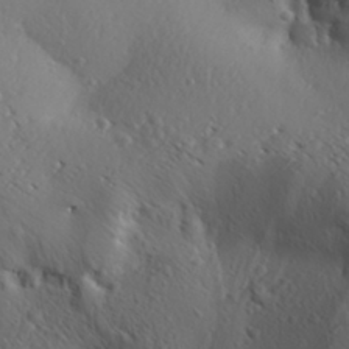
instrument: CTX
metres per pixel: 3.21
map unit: Aa
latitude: 30.9892
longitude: -142.8947
